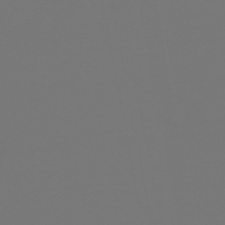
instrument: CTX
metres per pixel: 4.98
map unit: HNb
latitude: -47.0297
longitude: 55.8045
